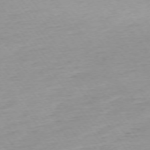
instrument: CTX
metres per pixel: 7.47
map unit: Ap
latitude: -74.5007
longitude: -83.4993
